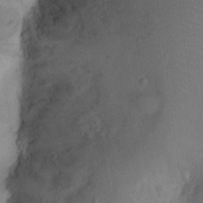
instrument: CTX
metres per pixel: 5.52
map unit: Ht
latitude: 11.0459
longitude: -40.0633
